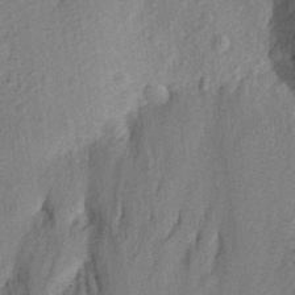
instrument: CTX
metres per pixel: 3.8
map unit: Aa
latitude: 26.2901
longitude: -145.1781
